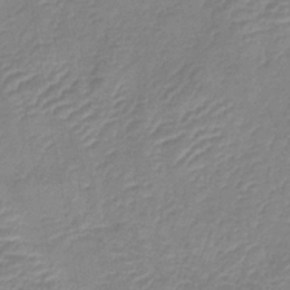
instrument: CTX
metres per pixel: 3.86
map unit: lHb
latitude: -40.5007
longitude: 76.8030
